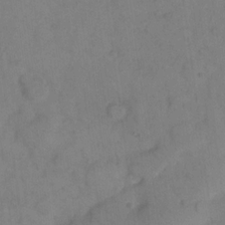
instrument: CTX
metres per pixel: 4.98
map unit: eHh
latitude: 18.0444
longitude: -64.6679
